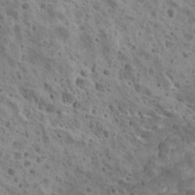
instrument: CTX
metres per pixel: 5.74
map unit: Ave
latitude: 10.8002
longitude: -105.4994
